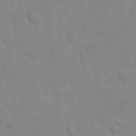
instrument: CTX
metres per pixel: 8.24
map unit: eHh
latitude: 18.3278
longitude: -64.1200
